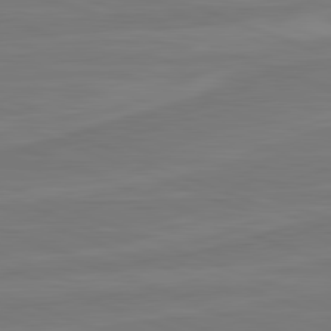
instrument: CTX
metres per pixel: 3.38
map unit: lApd
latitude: 82.0633
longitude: -174.7435
